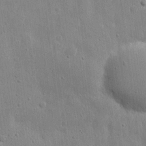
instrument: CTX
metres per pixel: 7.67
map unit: eHh
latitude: 7.3482
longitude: -72.2712
